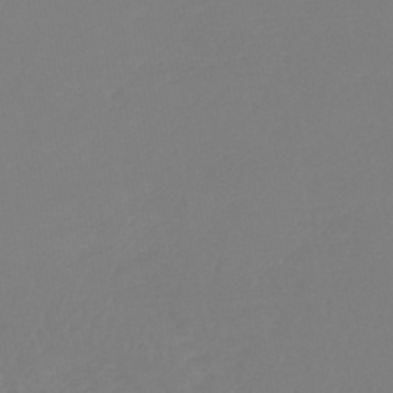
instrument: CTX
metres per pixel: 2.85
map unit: lHb
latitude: -45.1242
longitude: 72.1417
